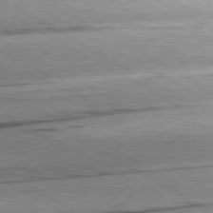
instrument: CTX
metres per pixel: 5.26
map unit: lApd
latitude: 80.4223
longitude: -157.0080
